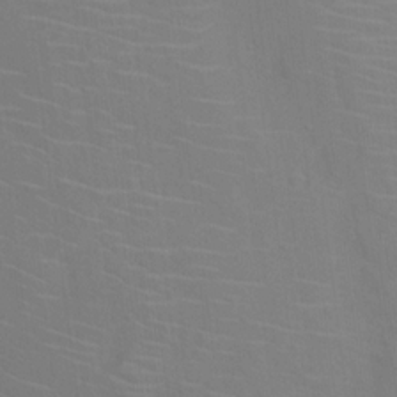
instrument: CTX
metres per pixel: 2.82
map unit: Ht
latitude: 13.0081
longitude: -40.9702
